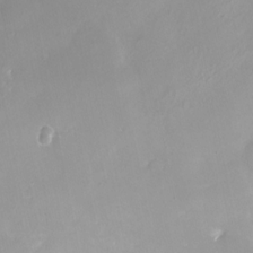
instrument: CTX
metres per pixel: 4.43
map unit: Nhe
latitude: -28.3306
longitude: -109.8583
